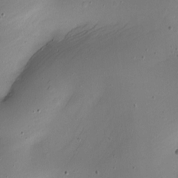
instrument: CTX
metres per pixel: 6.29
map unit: Nhe
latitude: -19.7856
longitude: 144.7085
